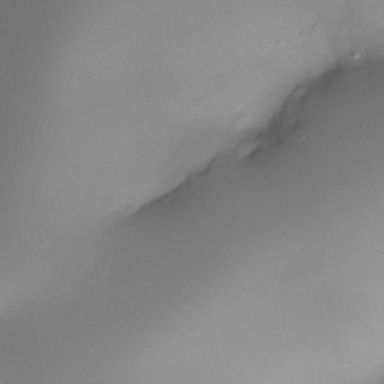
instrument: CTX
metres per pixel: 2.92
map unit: Nhe
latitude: -33.5588
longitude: -116.2523
